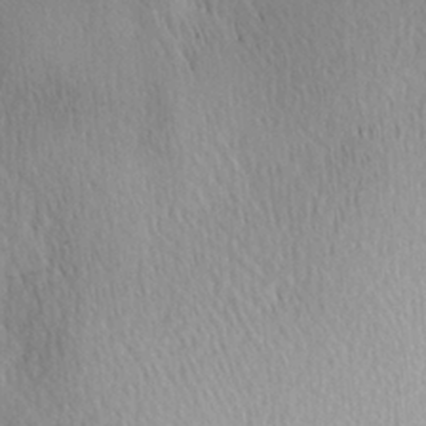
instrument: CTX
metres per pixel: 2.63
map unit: lAa
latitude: 1.0458
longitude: -115.9150
